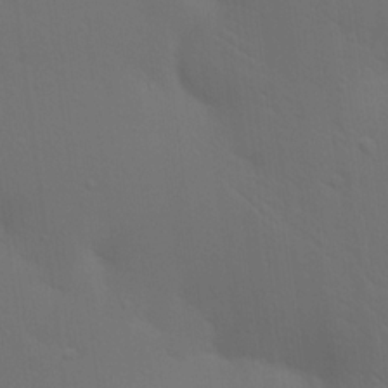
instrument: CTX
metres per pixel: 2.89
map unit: lAa
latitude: 20.7624
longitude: -138.5924
